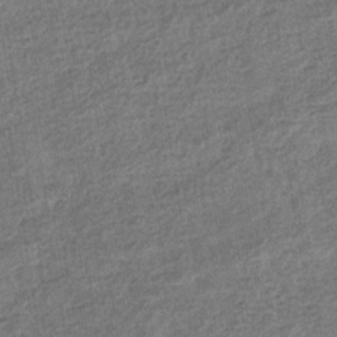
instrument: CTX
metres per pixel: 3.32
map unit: eHb
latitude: -34.3117
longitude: 77.6722
